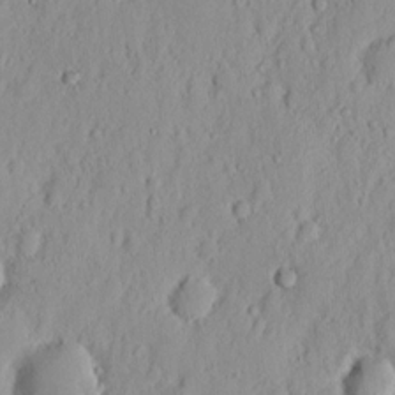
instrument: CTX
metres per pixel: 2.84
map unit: Nhu
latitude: 14.2901
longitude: -72.9703
